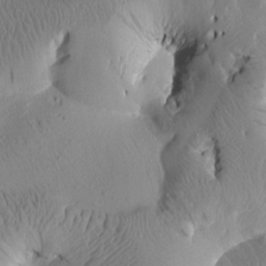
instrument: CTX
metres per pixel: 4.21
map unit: Htu
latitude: 1.8016
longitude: 176.2928
